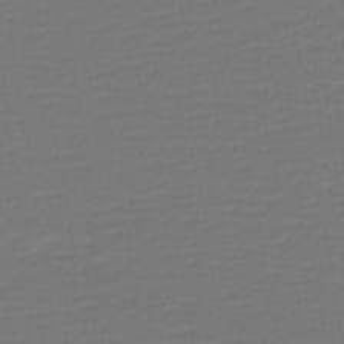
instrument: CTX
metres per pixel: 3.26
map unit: lHb
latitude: -43.6154
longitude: 59.1431
